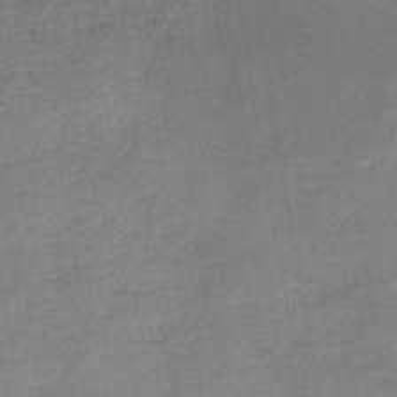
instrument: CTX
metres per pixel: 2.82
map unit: HNb
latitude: -46.3684
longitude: -37.6694
